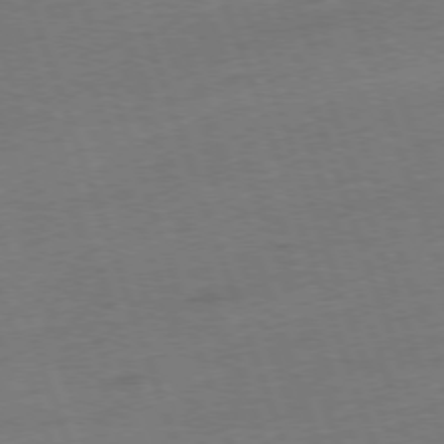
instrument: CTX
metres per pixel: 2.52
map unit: Ap
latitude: -76.3117
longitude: -72.6113
